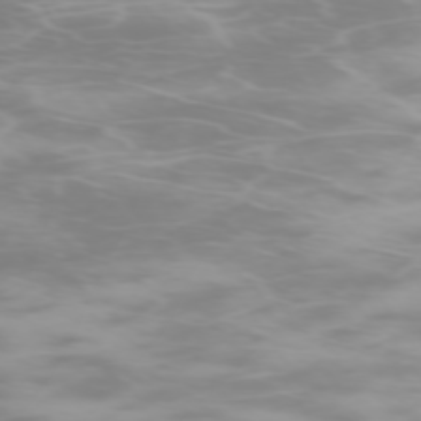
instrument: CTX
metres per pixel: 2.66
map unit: Hpe
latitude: -74.2929
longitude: 4.5762
